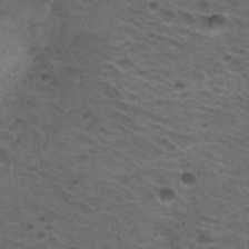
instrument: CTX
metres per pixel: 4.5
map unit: Nhu
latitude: 18.4412
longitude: -32.1767
